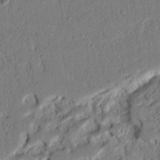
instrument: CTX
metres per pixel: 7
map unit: Nhu
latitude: 20.6113
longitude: -78.4034
